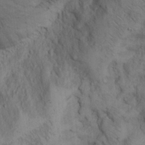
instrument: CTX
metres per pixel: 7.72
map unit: eHh
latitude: 13.4993
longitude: -63.0270
